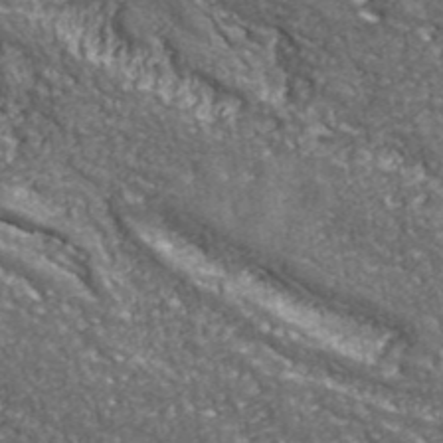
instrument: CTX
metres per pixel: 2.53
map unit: eHh
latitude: 42.5546
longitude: -90.8569
